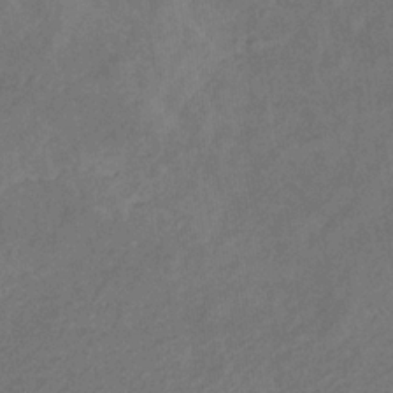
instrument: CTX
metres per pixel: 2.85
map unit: eHb
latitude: -30.7841
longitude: 69.9556
